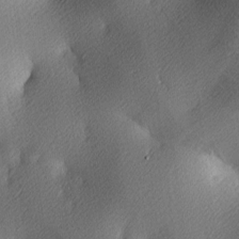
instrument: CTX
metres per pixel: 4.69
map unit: lAa
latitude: 3.8583
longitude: -116.5357
